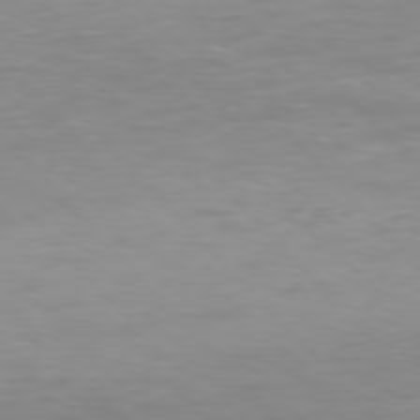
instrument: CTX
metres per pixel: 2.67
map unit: Hpe
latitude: 76.6112
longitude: -169.1592
